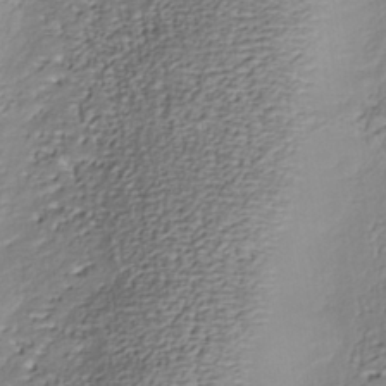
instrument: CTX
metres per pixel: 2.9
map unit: Nhu
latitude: -37.6532
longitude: -81.8394
